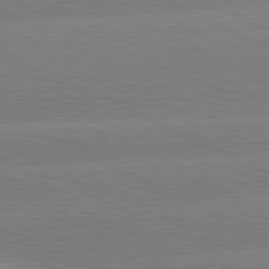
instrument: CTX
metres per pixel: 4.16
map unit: lApd
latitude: 80.9136
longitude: -155.6694
